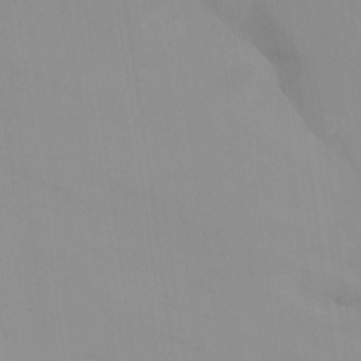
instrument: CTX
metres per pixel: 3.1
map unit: Nhu
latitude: -14.1606
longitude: -56.2333
